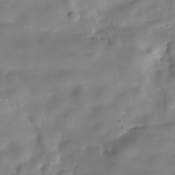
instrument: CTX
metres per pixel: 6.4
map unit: Hve
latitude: -30.3495
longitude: 94.8030
